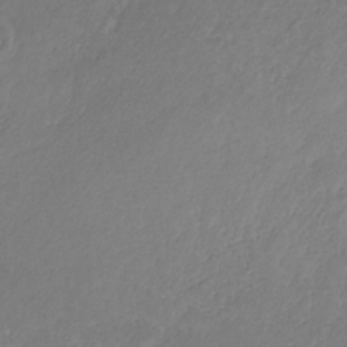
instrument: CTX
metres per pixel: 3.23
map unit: HNb
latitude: -31.2565
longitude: 62.7274
